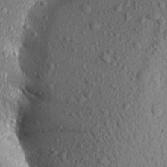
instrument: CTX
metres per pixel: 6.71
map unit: Aa
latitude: 16.7813
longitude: -145.9339
